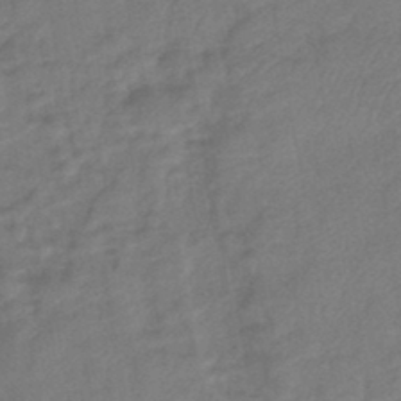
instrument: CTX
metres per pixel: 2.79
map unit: eHb
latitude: -42.6896
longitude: 82.9164
